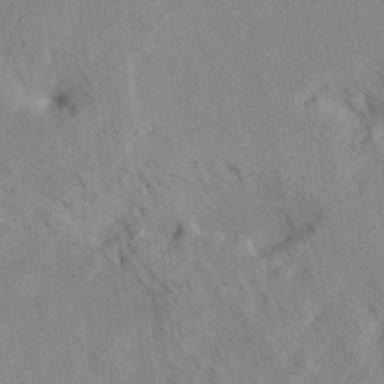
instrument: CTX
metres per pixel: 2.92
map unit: Ave
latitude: 21.3104
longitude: -140.1955
